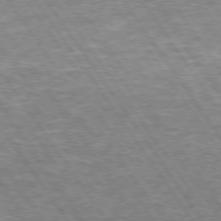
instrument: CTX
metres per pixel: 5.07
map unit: Hpe
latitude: 74.5546
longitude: -150.8191
